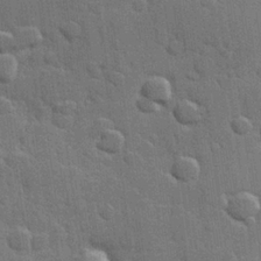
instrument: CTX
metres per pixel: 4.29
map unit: Hve
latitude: 25.6127
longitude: 149.7100
